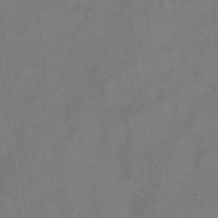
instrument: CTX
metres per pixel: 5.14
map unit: eHh
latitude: 6.2711
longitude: -65.3671
